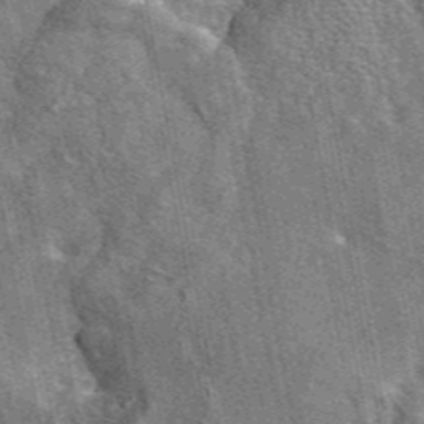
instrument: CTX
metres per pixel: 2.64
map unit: eAb
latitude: 45.1214
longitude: 110.7274
